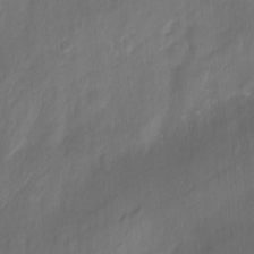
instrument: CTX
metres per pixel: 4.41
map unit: Hto
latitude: -8.8408
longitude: -46.6491
